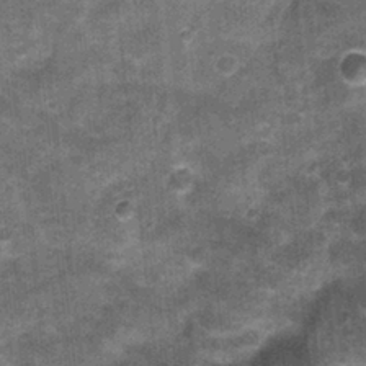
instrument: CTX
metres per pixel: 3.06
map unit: Nhu
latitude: 0.7435
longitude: -17.2348
